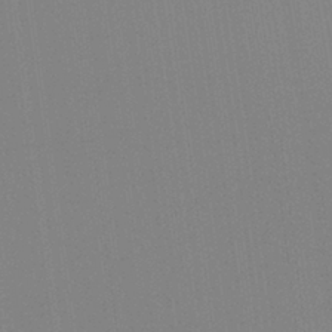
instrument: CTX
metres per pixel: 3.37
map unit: Hto
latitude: -8.1228
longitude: -48.1578
